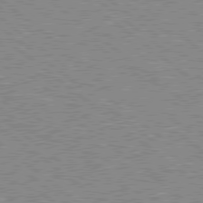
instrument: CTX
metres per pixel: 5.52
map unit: Hpe
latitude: 78.6113
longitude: -168.6869
